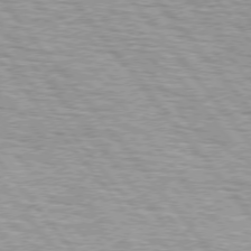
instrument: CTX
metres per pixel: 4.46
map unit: lApd
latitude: 75.0836
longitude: -76.3656
